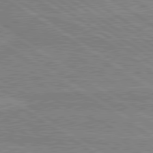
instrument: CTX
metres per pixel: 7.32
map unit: lApd
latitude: 80.2900
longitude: 170.3684
